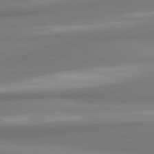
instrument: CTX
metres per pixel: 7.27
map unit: lApd
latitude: 80.3845
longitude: 174.7463
